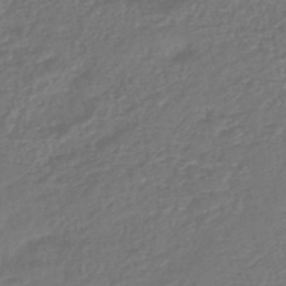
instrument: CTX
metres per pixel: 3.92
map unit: lHb
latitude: -43.5210
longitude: 81.3321
